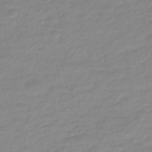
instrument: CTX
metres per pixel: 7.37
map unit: eHb
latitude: -46.3684
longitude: 89.0864
